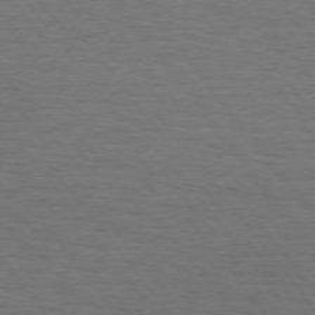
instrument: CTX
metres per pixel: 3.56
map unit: Hpe
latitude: 74.5924
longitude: -131.5749
